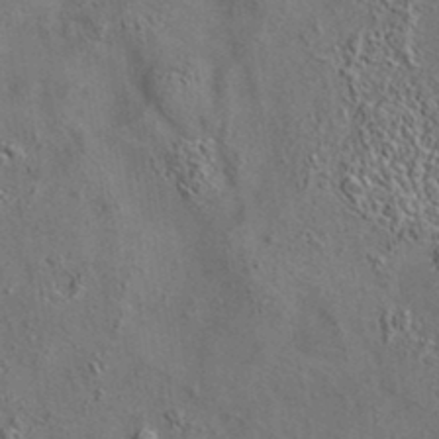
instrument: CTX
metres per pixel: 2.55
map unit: eAb
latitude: 35.4237
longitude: 111.6721
